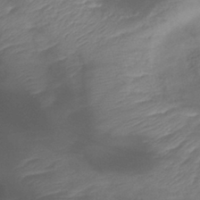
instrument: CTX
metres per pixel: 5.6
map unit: lHb
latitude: -40.9730
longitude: 78.4251
